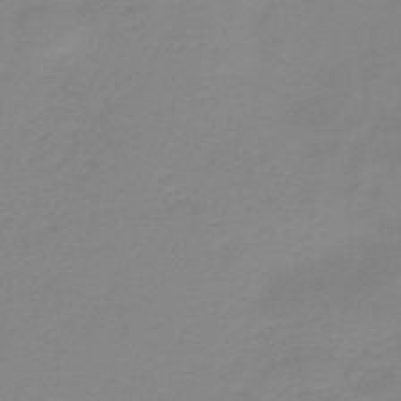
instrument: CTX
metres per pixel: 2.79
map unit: HNb
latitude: -44.8219
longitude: 53.1431
